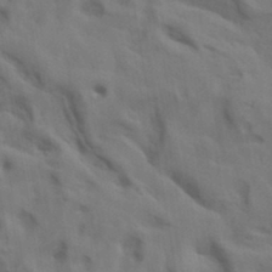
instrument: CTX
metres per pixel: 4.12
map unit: lAa
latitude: 19.1970
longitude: -138.9325
